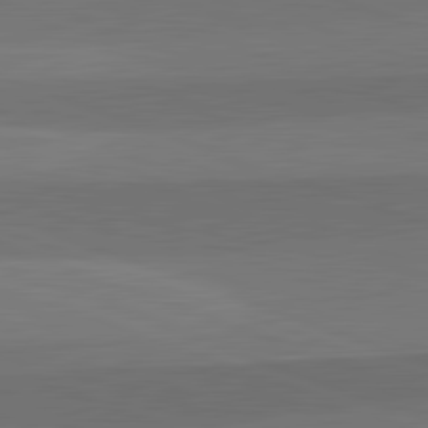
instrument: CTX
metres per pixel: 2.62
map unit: lApd
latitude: 82.4034
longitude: 136.5762
